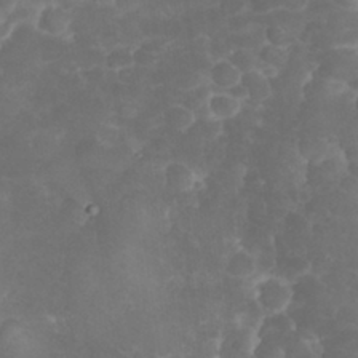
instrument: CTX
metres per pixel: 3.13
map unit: eHh
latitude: 32.1767
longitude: -63.5938
